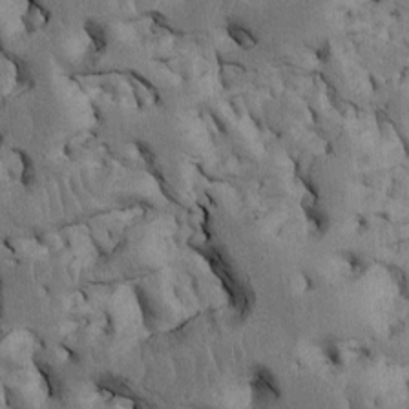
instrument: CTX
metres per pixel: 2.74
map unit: Htu
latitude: -4.9163
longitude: 156.8786
